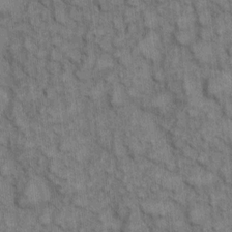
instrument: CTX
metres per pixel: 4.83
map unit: eHh
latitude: 7.6127
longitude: -64.4223
